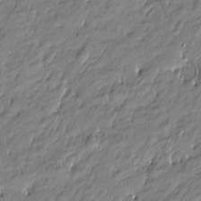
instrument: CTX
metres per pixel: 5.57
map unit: Htu
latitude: -5.0675
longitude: 176.8408
